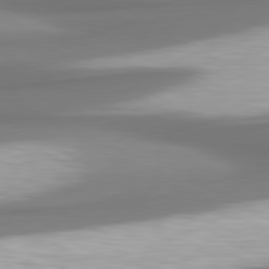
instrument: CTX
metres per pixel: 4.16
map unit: lApd
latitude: 80.5735
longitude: 178.3873
